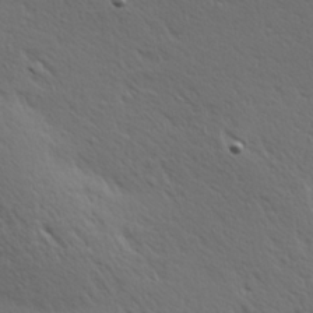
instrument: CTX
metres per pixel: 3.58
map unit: Hve
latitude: 24.4601
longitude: -97.7638
